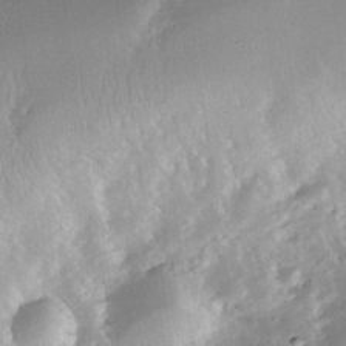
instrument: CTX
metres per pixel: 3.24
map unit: Nhe
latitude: -32.3307
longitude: -116.6868
